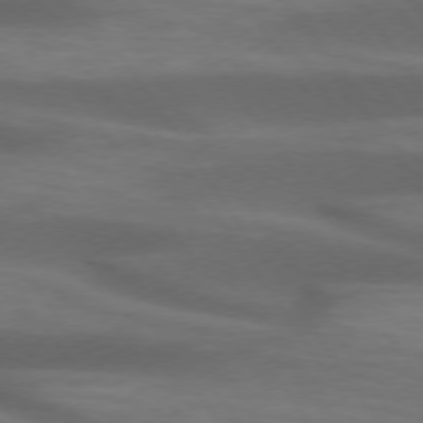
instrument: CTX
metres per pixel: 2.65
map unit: lApd
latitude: 74.1200
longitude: -52.6869
